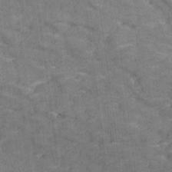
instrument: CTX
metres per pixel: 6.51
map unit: Ave
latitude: 18.9136
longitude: -135.4426
